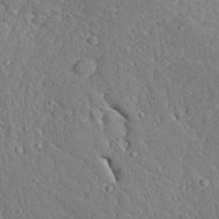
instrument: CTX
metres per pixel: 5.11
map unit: Aa
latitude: 32.4601
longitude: -133.0270
